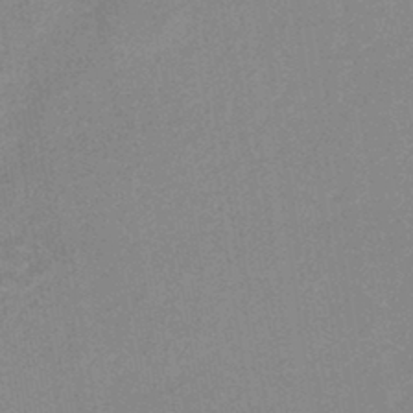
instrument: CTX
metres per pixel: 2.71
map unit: HNhu
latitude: -44.3495
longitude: 90.5385
